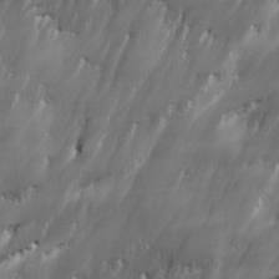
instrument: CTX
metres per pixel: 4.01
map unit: Ave
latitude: 15.4616
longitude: -135.4804
